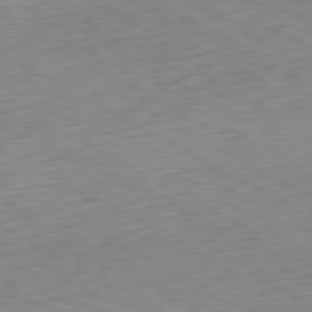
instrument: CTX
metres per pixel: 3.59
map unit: Ap
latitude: -80.6519
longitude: -71.2537
